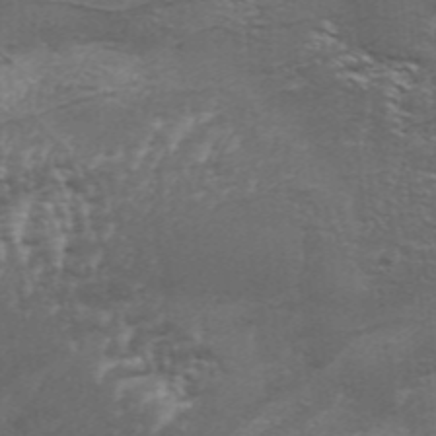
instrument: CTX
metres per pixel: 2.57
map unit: Aa
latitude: 33.7828
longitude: -135.8394
